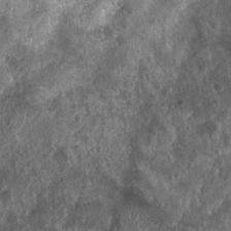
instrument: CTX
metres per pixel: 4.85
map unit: Nhu
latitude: 7.5749
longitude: -20.1767
